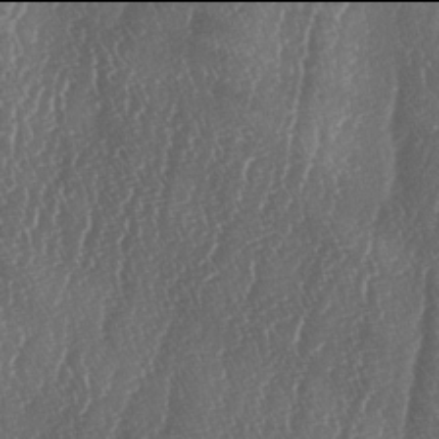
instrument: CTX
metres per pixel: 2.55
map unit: lAa
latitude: -6.0094
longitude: -129.4426
